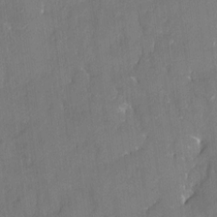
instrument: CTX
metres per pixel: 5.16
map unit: HNhu
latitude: 3.9528
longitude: 7.9556
